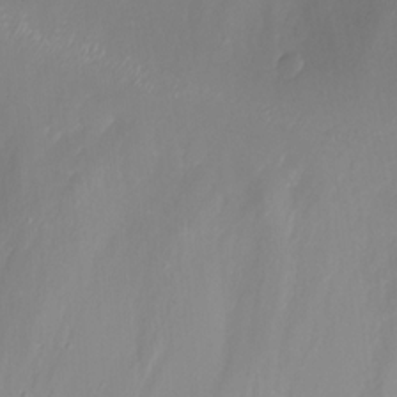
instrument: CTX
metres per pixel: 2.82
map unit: Nhu
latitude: -5.1998
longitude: -77.5560
